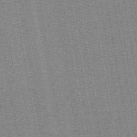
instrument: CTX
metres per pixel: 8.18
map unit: HNb
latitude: -48.9920
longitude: -41.0269
